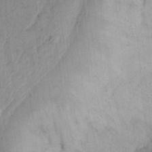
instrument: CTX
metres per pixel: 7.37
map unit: Ht
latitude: 10.9892
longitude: -74.4223
